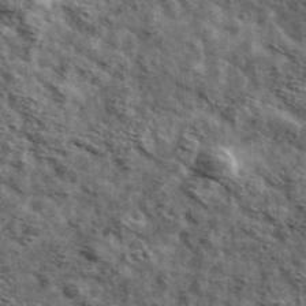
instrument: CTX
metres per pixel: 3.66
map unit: Ave
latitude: 42.6113
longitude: -107.1025
